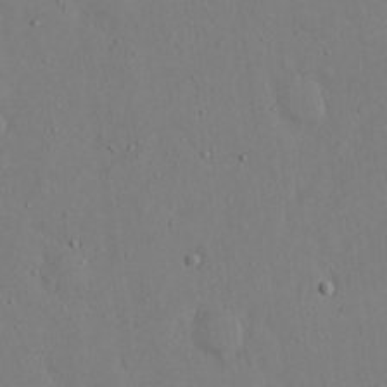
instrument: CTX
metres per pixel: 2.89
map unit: eHh
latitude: 16.1200
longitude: -70.9514
